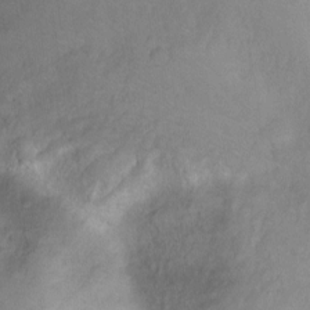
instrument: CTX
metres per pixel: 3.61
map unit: Nhu
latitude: -8.0094
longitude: -42.3467
